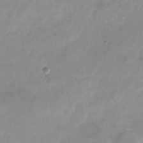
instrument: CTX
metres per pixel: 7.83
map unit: Nhu
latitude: -24.2361
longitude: -70.1578
